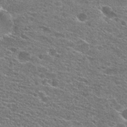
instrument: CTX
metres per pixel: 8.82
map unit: Hto
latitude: 25.4804
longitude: -47.1592
